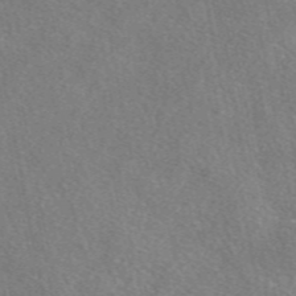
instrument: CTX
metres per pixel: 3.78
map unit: eAb
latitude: 48.2711
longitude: 110.4440
